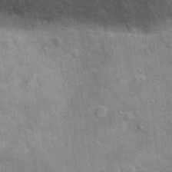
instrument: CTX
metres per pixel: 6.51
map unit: Hto
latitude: 14.8191
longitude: -38.3467
